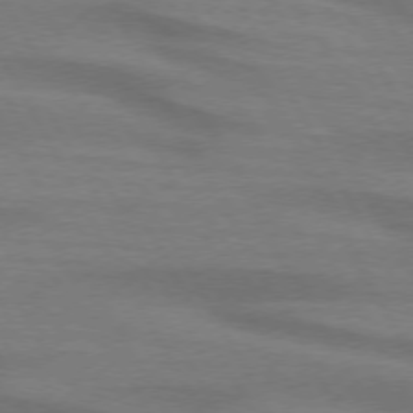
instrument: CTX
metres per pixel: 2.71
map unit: lApd
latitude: 74.1389
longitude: -65.0836
